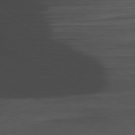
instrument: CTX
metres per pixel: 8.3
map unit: Ap
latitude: -79.2565
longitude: -57.8583
